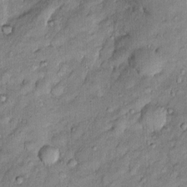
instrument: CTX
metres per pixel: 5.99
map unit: Htu
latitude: -6.3495
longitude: 158.4629
